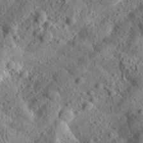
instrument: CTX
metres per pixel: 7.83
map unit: Aa
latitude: 24.7624
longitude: -143.9717
